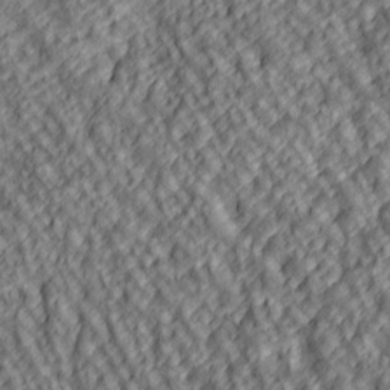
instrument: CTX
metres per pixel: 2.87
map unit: lAa
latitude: 5.1781
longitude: -116.7057
